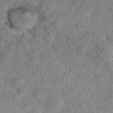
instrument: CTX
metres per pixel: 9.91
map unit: eAb
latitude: 35.9528
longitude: 106.5574
